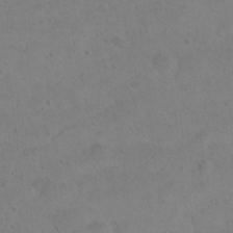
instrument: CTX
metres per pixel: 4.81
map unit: Hto
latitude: 13.1025
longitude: -36.6491
